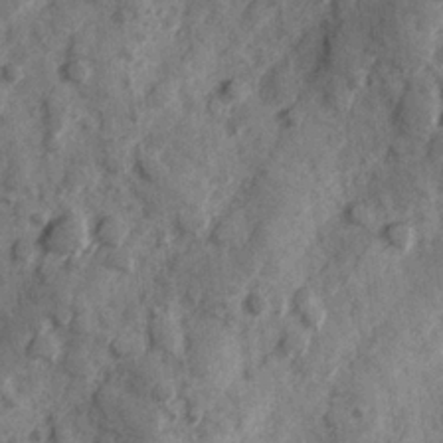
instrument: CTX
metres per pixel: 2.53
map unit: Hve
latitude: 25.2159
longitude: 147.2376
